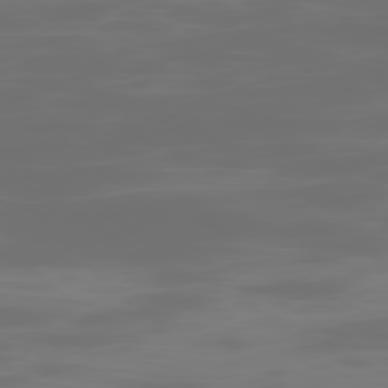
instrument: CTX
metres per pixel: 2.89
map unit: Ap
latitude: -78.8408
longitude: -70.1578
